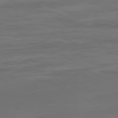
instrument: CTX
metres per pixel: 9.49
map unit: Ap
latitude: -81.4833
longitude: -61.4993
